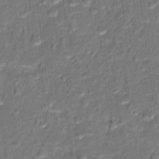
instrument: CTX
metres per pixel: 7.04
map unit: Hto
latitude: 15.2537
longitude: -39.4804
